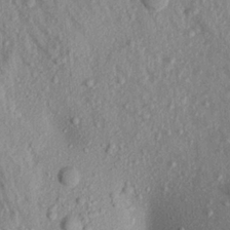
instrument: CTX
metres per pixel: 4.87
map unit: Aa
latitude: 19.1781
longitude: -147.2915
